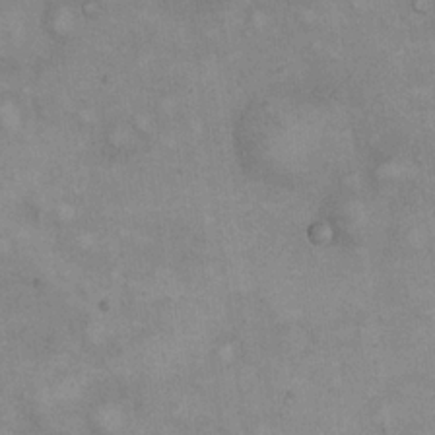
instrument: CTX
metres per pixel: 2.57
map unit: eHh
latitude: 21.4805
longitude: -62.0255
